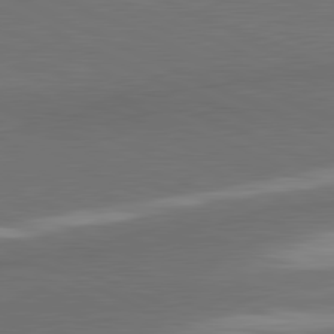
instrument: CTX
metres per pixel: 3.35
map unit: lApd
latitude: 81.5560
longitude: 174.9730
